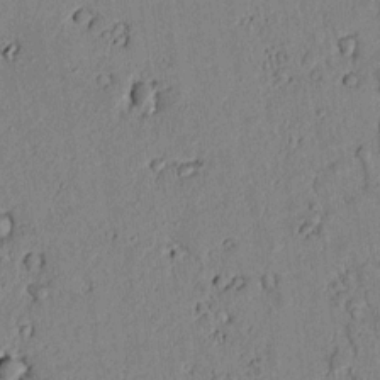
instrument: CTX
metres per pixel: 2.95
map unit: lAvf
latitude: 6.0444
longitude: 168.9730
